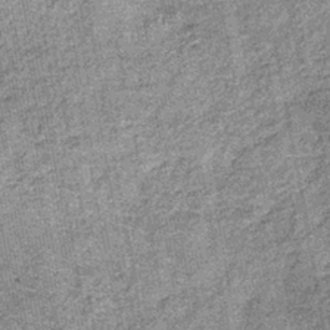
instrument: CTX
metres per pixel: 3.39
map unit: lHb
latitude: -38.7463
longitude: 64.8030
